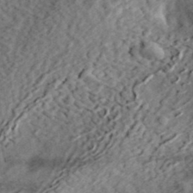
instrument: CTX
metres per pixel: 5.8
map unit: eHh
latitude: 37.0648
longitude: -79.3860
